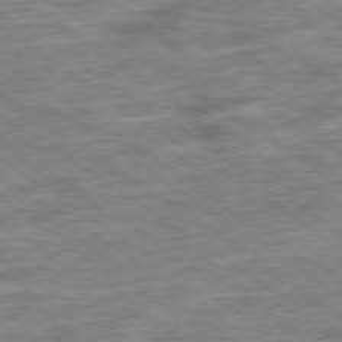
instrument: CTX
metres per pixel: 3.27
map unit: Ap
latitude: -79.5777
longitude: -48.9703
